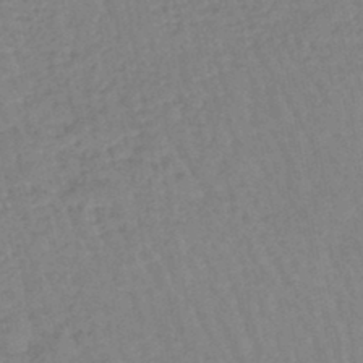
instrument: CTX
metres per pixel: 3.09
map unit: eHb
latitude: -45.2187
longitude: 80.3307
